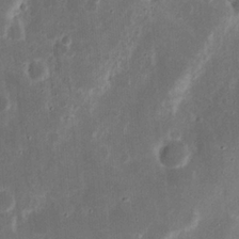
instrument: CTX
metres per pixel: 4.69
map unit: Nhu
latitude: 18.5356
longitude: -74.5924
